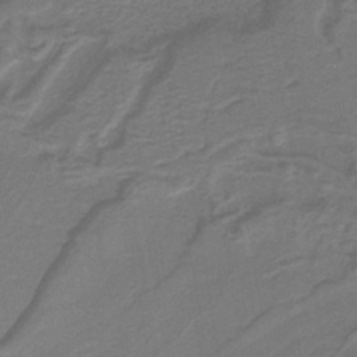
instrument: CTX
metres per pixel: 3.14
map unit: lHb
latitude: -40.1606
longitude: 53.4643
